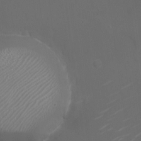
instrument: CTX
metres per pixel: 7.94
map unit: Nhu
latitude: -24.6140
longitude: -72.5546
